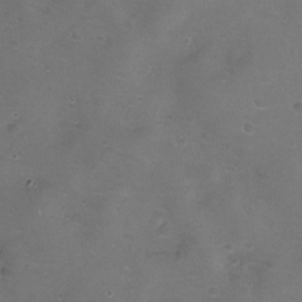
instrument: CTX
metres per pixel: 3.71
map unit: eHh
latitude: -11.7100
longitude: -61.2159
